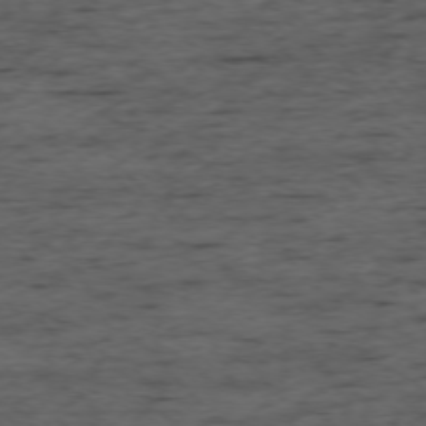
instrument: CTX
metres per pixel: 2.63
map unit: Ap
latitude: -76.0661
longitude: -91.3671
